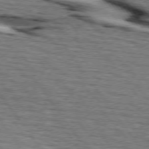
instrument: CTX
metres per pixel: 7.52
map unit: lApd
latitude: 74.4979
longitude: -73.6694
